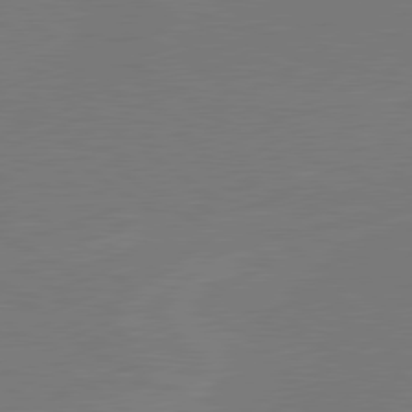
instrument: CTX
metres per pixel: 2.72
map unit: lApd
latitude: 79.8961
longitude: 163.6344
